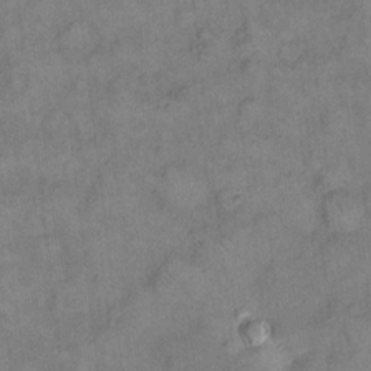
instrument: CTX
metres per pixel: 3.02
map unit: eHh
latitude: 13.8017
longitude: -64.9703
